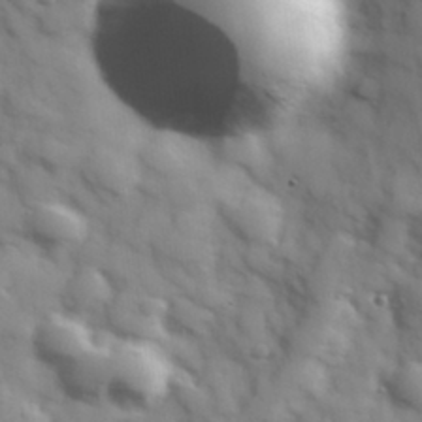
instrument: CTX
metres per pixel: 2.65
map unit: Hve
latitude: 32.3089
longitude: 150.6707
